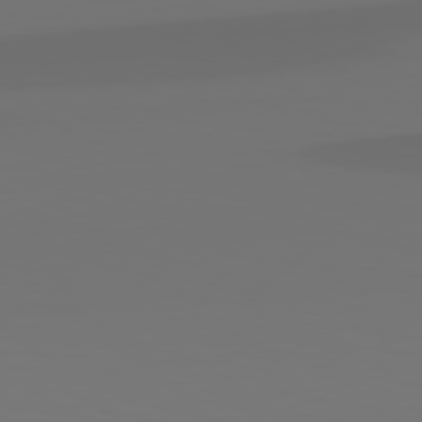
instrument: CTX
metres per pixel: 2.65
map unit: Hpe
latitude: 78.9325
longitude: -138.1011
